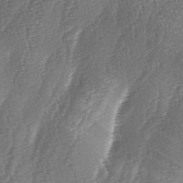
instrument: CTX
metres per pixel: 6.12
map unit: lAa
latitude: -5.1053
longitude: -129.0647
